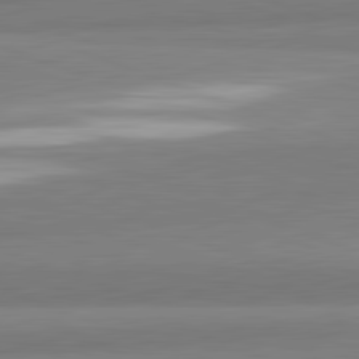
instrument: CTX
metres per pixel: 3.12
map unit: lApd
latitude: 82.3467
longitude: 172.4818
